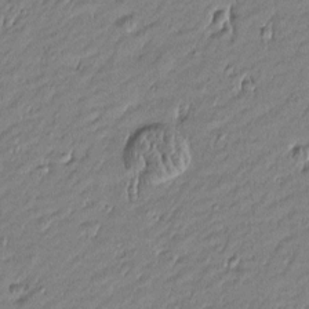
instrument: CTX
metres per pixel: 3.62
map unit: Htu
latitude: -5.8422
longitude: 176.8219
